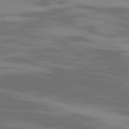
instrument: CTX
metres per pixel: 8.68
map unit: Ap
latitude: -79.5021
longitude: -103.1403
